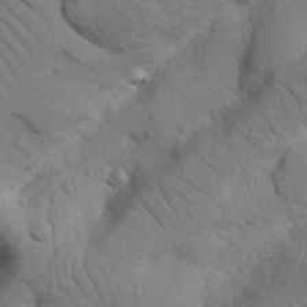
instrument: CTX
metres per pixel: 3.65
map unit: Nhu
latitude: 22.2711
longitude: -74.8569
